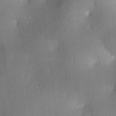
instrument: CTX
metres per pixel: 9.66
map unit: lAa
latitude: 3.4048
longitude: -117.4615
